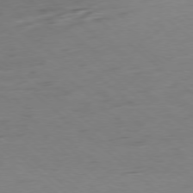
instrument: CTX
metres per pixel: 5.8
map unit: Ap
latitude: -78.1228
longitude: -98.1010
